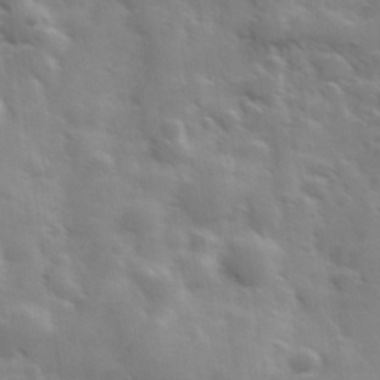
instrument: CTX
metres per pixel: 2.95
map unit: Hve
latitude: 31.2348
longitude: 150.3117
